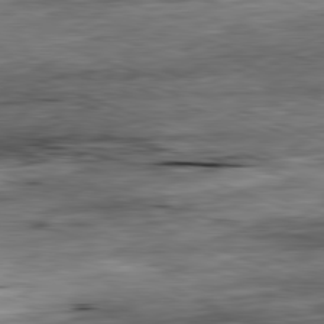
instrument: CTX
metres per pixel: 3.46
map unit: Ap
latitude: -81.9178
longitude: -85.1592
